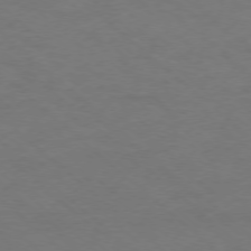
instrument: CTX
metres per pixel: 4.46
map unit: Ap
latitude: -77.1431
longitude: -77.2537
